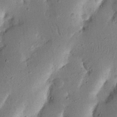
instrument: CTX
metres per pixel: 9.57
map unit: Nhu
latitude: 19.3481
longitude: -74.5924
